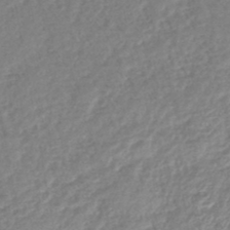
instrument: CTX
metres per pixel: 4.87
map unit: lHb
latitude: -44.9731
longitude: 78.0283
